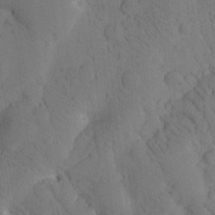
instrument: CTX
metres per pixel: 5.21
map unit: Htu
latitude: -0.5385
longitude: 173.8044
